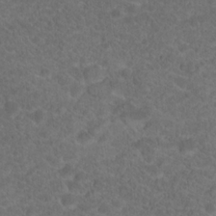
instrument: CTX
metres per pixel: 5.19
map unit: Hto
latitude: 19.3292
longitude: -38.9325
